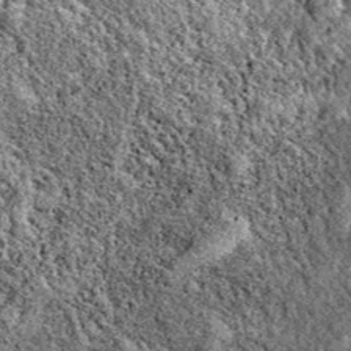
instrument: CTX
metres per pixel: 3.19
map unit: eAb
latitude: 39.0269
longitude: 111.0864
